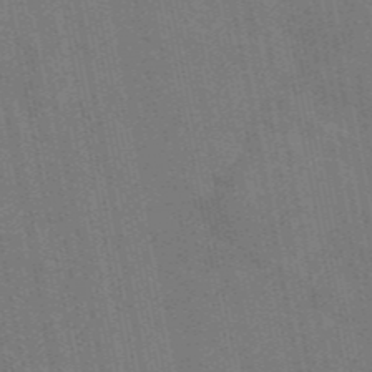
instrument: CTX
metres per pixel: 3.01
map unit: eAb
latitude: 46.1956
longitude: 121.8233
